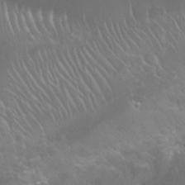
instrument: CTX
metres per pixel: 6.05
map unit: Nhu
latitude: 24.3278
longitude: -60.3656
